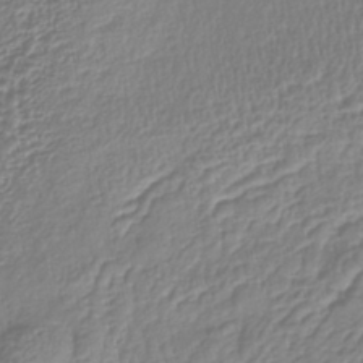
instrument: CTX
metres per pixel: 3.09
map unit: lHb
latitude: -41.4832
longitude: 75.1432
